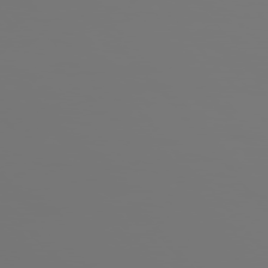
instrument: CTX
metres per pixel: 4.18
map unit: Hpe
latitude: 76.0255
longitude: -127.5749
